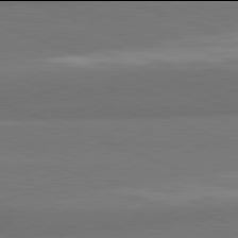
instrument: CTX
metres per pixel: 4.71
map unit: lApd
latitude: 81.9906
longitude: 176.5763
